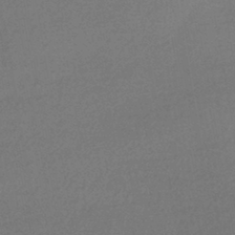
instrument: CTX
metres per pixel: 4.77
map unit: HNhu
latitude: -42.8219
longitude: 95.6155
